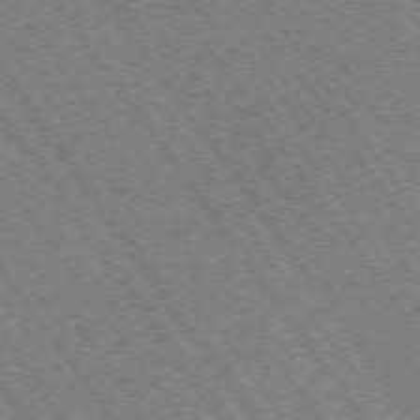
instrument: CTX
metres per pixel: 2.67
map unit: Hpe
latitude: 73.7072
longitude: -142.3845
